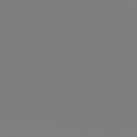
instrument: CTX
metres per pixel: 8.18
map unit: Hpe
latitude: 77.9339
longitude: -172.4789
